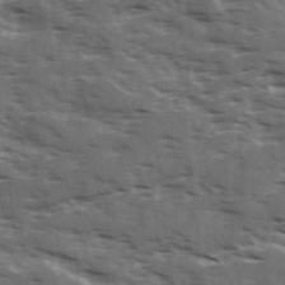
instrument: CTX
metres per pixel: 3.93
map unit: Ave
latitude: 18.6679
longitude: -130.8569
